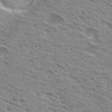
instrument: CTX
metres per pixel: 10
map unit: Hto
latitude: 28.6490
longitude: -44.5357
